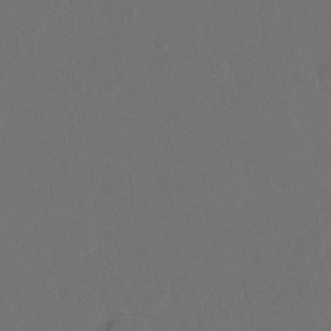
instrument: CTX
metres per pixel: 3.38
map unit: Hto
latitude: -10.3873
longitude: -37.2159
